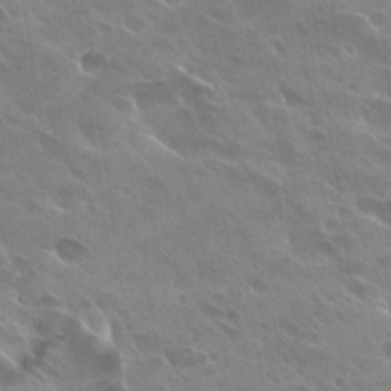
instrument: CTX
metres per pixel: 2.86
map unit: Hto
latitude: 27.6316
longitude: -40.5734
